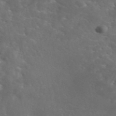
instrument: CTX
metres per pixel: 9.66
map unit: eAb
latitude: 45.9717
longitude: 125.2565
